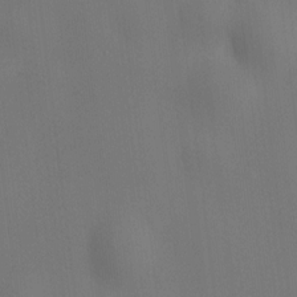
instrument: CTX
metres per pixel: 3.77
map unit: HNhu
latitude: 9.9717
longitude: 10.2362
